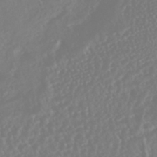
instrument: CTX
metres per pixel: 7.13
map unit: HNhu
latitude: -45.0864
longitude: 103.7289
